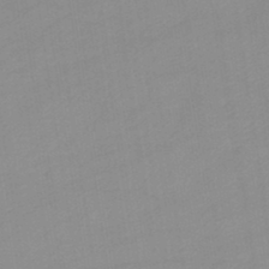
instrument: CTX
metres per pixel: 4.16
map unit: lHb
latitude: -44.9164
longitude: 66.5007
